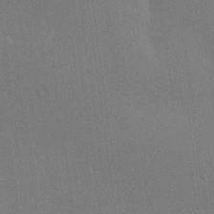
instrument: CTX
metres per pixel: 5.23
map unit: Hve
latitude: 23.0080
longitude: 146.0472
